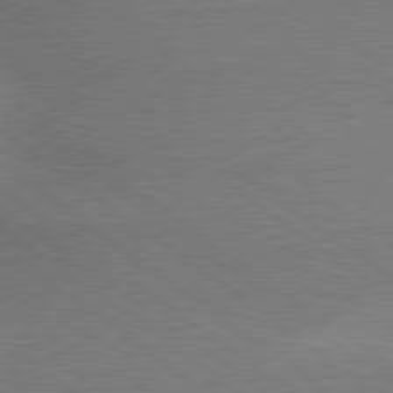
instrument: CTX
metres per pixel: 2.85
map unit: lApd
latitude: 79.5749
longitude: 179.8422
